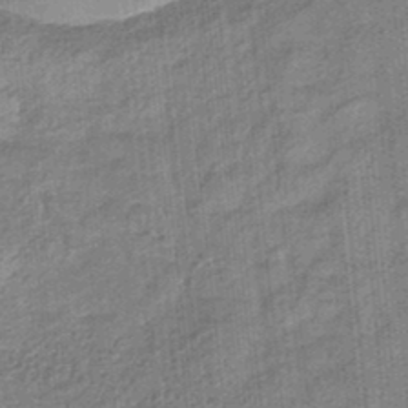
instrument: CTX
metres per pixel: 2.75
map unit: eHb
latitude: -35.6155
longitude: 79.8989
